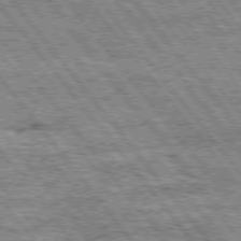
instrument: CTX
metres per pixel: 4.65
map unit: Hpe
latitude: 75.0458
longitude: -156.7435
